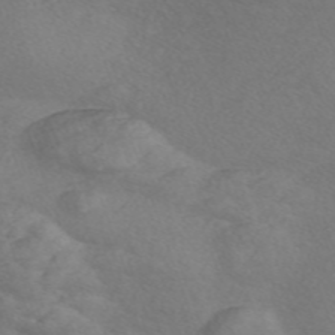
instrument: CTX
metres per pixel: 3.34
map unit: Nve
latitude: -57.1242
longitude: 58.1605
